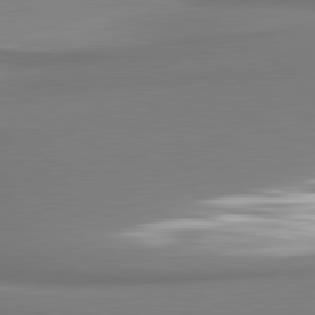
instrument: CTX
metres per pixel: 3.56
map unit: lApd
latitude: 81.1025
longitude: 177.0675
